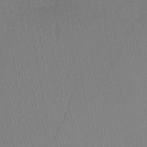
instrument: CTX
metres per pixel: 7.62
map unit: lHb
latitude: -40.1983
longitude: 72.8975
